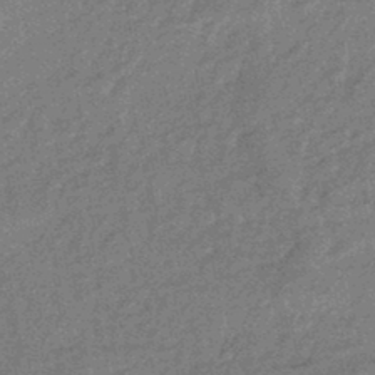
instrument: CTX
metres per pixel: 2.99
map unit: eHb
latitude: -44.5007
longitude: 88.5951
